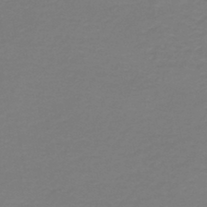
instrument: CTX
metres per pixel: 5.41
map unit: HNb
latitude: -46.1039
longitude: 53.3698
